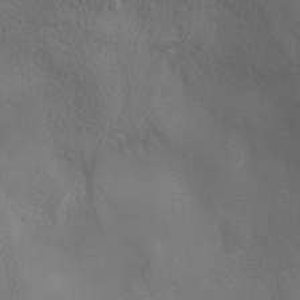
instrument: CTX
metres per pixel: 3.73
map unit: lAa
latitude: -6.7463
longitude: -122.0633
